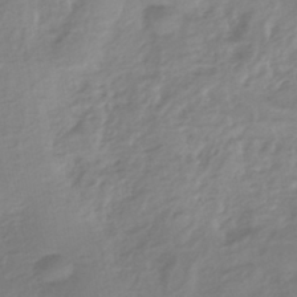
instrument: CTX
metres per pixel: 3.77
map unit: HNhu
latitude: -44.2928
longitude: 96.9542
